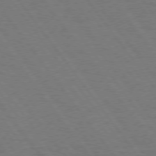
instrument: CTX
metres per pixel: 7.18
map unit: Hpe
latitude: 74.8947
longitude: -137.5371
